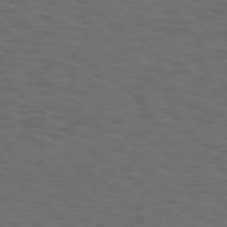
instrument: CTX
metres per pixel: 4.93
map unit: Hpe
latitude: 73.9717
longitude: -131.3860
